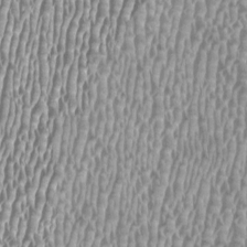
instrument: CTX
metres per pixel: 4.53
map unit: HNhu
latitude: -0.1606
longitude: -0.3089
